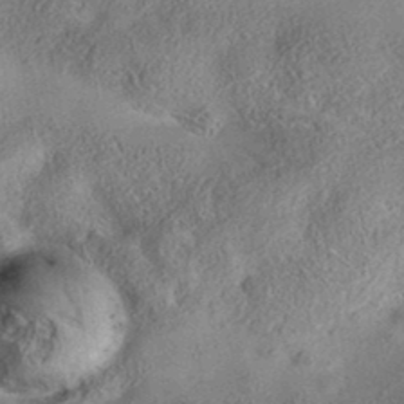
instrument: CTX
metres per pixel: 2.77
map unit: eAb
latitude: 35.8583
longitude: 107.3699
